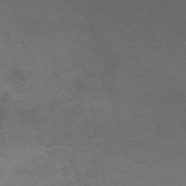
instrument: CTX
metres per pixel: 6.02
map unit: HNb
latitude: -50.1984
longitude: -43.6127
